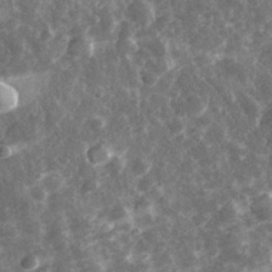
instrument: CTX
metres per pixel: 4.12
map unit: eHh
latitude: 32.5735
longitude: -78.9136
